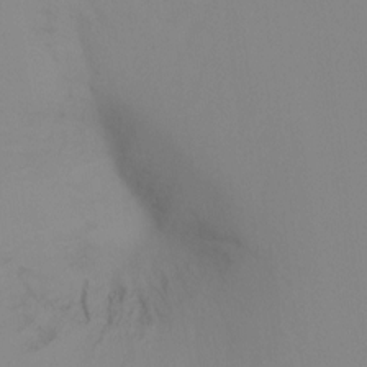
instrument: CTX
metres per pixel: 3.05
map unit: Ht
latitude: -14.7464
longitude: -48.1389
